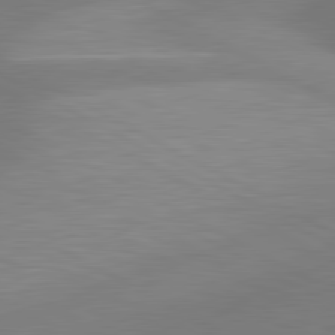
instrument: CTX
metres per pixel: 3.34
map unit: lApd
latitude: 80.9325
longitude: 135.7478
